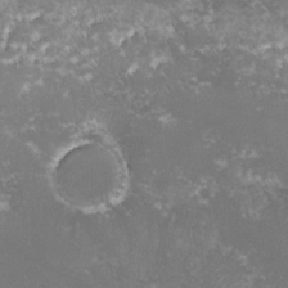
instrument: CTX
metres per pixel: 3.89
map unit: lHvf
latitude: -16.2173
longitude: -100.8380
